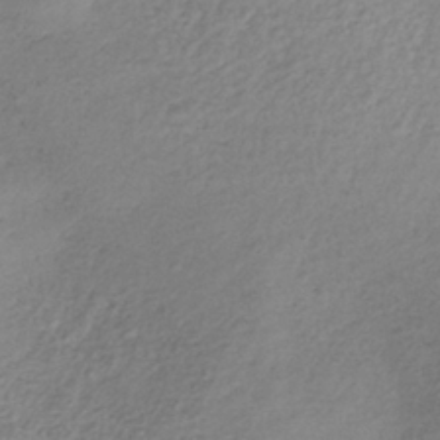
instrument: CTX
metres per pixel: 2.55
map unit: lHb
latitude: -36.1605
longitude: 68.1983
